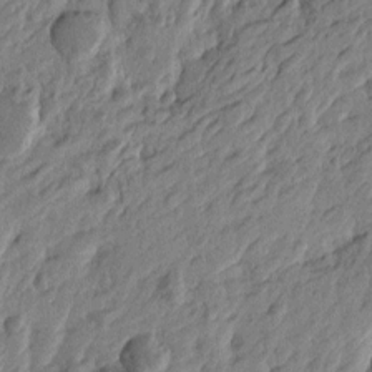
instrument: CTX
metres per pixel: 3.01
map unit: Htu
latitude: -3.3320
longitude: 179.6722
